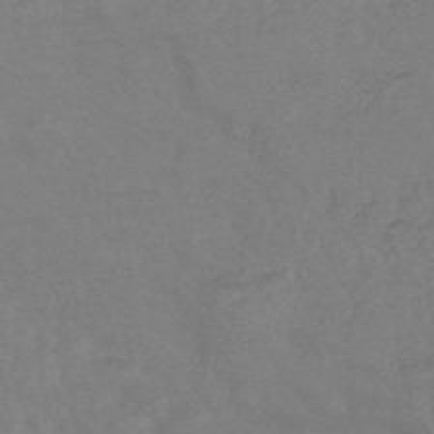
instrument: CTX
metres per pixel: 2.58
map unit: lHb
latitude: -43.2942
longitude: 80.9164
